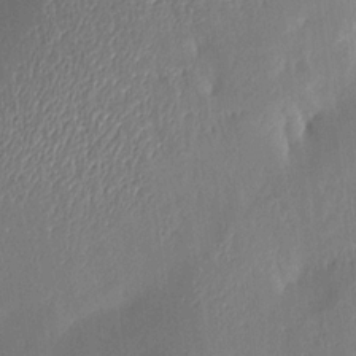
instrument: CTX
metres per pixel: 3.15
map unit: Aa
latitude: 15.2348
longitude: -148.3656
